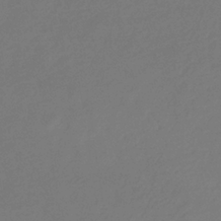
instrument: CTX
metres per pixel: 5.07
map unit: eHb
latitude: -34.5007
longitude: 78.5573
